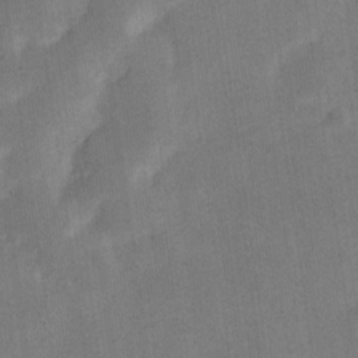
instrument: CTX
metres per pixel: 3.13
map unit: Nve
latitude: -25.0297
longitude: 106.6519
